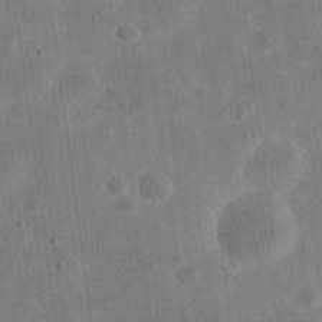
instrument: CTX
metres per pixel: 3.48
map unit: eHh
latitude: 20.9514
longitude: -69.5560
